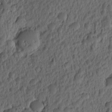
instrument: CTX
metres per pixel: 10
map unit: eHh
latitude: -0.9542
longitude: 15.9178
